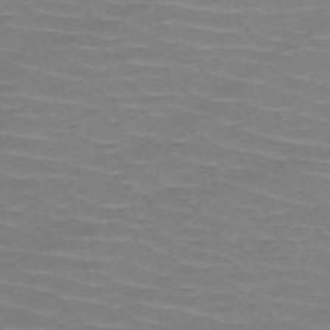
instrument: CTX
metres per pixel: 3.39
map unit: HNb
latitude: -53.5021
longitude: -44.3845
